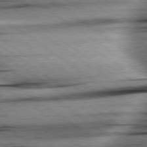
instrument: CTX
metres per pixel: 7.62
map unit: lApd
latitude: 78.9892
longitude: -155.3104
